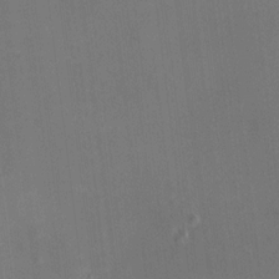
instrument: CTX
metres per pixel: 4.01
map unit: HNhu
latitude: 5.9150
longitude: 3.6154
